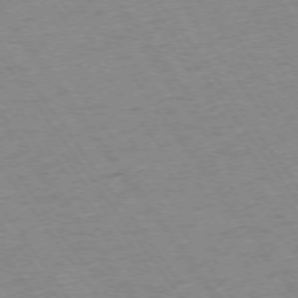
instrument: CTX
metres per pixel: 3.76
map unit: Ap
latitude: -74.7086
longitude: -77.8772
